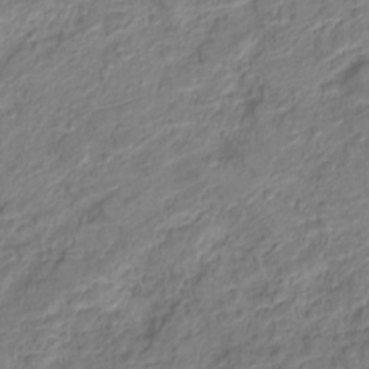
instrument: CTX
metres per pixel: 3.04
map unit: Nve
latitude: -19.7100
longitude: 105.6344
